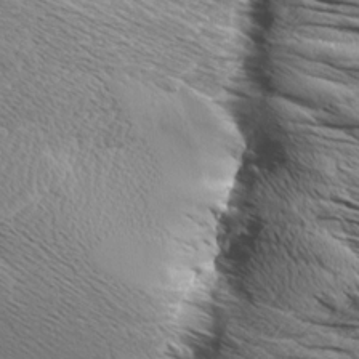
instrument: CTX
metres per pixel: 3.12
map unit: Aa
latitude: 8.6680
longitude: -138.0444
